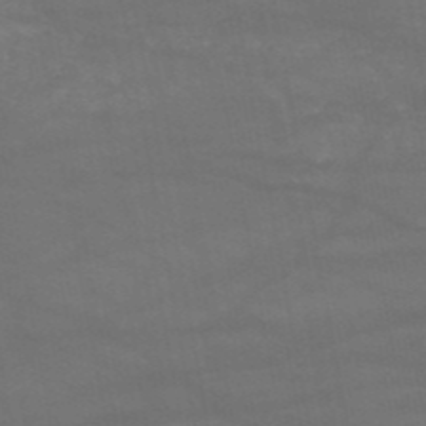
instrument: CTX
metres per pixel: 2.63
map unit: HNb
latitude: -51.8611
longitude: -39.5182
